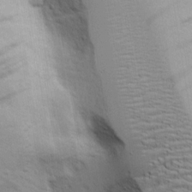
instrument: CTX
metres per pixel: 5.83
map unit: Aa
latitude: 18.3656
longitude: -125.5560
